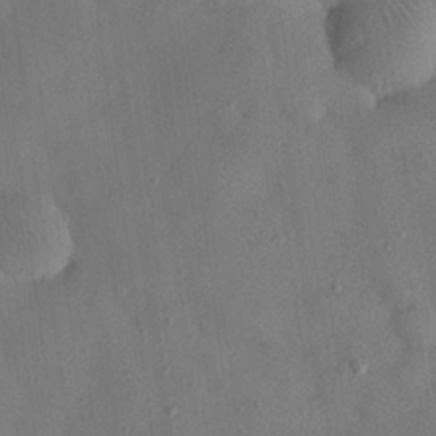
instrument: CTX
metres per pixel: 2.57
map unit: Nhu
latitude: 25.9528
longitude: -73.0270
